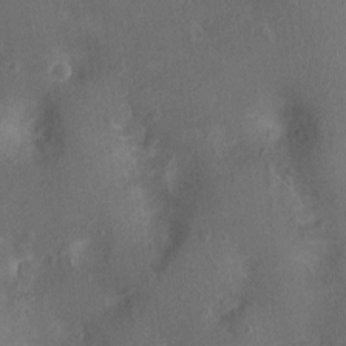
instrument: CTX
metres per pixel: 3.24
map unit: Ht
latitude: -3.6721
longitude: -15.8206
